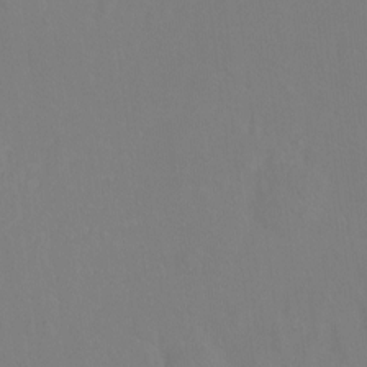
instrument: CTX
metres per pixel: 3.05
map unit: Ht
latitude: -9.2376
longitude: -35.0836
